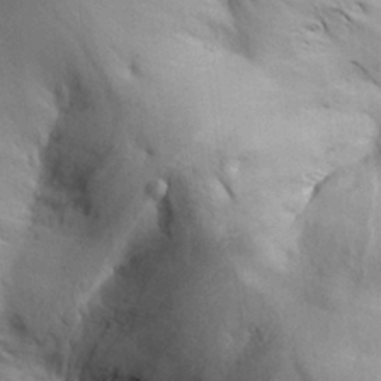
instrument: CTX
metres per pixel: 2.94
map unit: Aa
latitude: 29.3670
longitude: -144.7624
